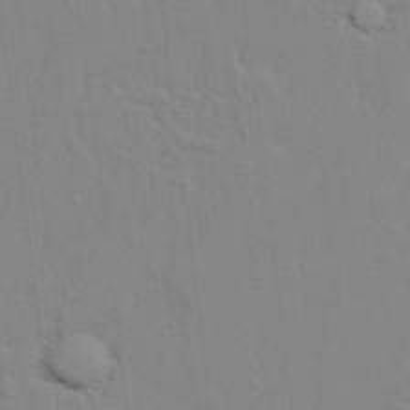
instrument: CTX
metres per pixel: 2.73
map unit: lAvf
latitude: 24.4978
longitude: -111.7828
